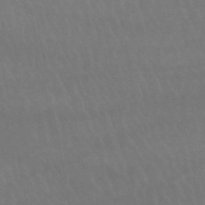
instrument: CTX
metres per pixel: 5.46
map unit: lHb
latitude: -47.1431
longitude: 75.4455
